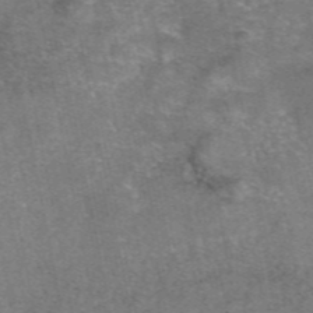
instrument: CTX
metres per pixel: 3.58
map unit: eAb
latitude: 47.5560
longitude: 103.7100
